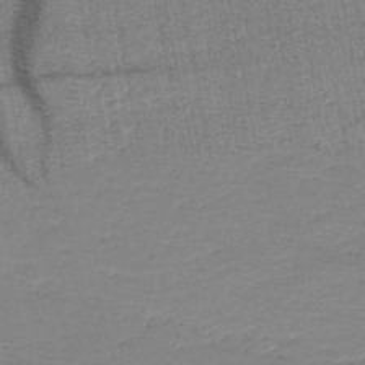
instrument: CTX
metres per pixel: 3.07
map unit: HNb
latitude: -48.8219
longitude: -42.3467
